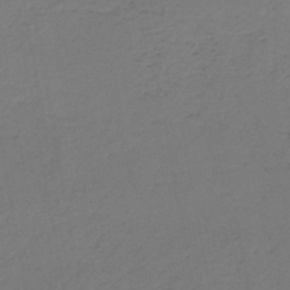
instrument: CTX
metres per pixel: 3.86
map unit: HNb
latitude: -50.3306
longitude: -53.1025
